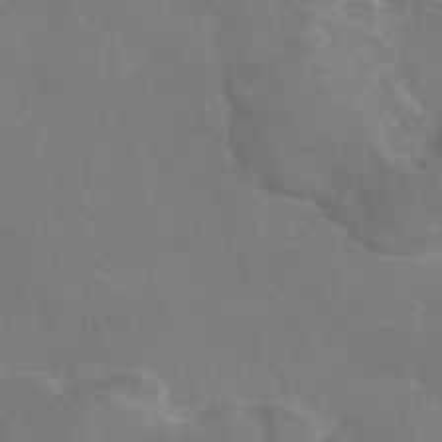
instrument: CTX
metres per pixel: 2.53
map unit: eAb
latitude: 46.1389
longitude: 116.0472
